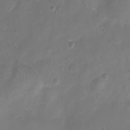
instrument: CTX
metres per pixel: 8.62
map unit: Nhu
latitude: 4.8947
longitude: -16.6679
